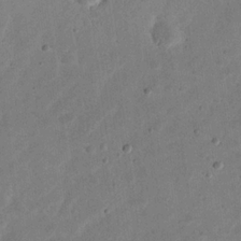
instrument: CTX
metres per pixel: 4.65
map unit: eHh
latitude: 21.2537
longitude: -69.1592
